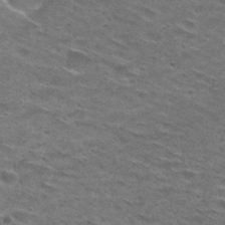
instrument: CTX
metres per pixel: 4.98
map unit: Hto
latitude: 28.9891
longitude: -47.2159
